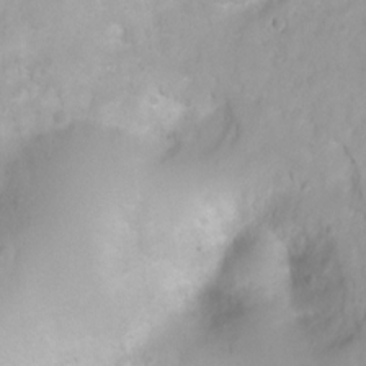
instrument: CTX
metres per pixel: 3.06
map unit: Ht
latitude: 2.9136
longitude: -34.2333
